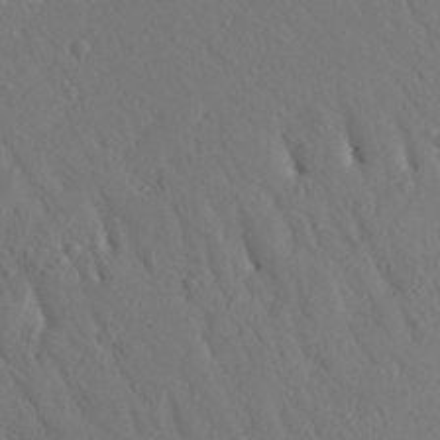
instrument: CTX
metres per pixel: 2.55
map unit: Aa
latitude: 26.1011
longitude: -149.1592
